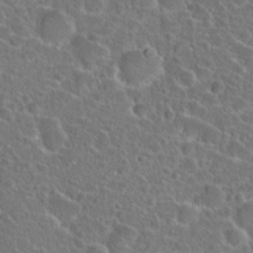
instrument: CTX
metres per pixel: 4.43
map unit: Hto
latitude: 23.7072
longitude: -45.9717
